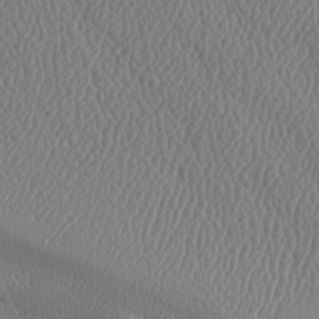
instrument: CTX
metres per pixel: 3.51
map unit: lAa
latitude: -9.2187
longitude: -128.4223
